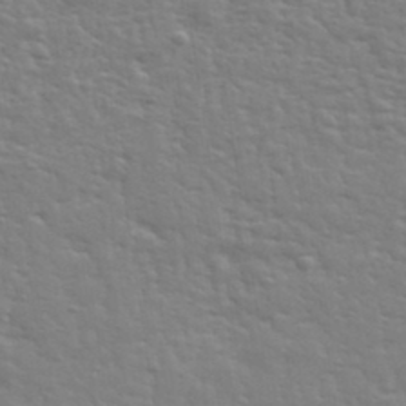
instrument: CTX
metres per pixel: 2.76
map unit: eHh
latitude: 35.6316
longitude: -80.7246
